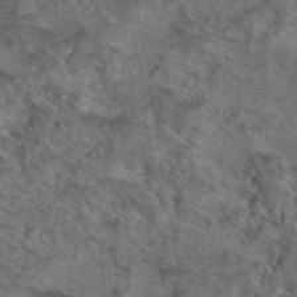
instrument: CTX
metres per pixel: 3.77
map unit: eAb
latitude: 43.5560
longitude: 103.8045
